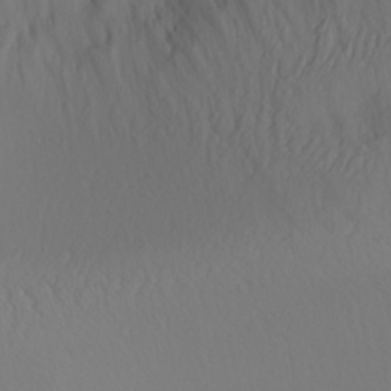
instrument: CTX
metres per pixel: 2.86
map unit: Aa
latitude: 26.9703
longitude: -146.8002
